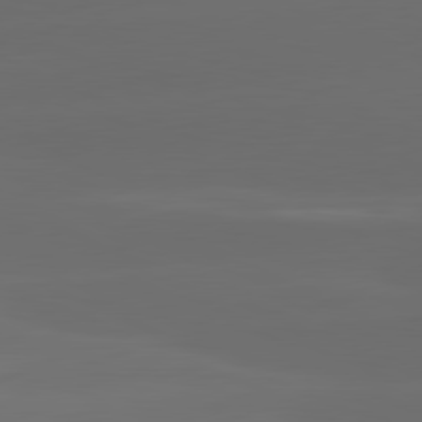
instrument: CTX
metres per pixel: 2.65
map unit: lApd
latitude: 81.4237
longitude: -147.4994
